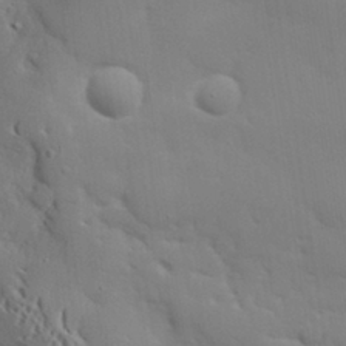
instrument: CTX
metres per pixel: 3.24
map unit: eHh
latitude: 30.3090
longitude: -82.3089
